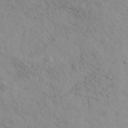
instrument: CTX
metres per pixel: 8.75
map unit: Ave
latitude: 39.7450
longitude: -107.6694
